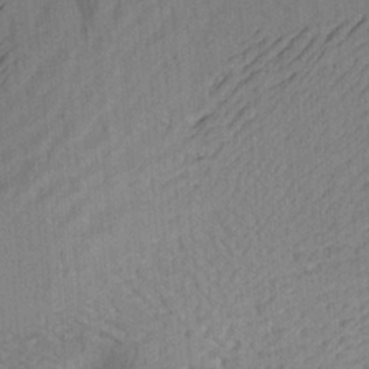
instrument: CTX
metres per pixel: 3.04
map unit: Aa
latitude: 21.8017
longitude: -144.0444
